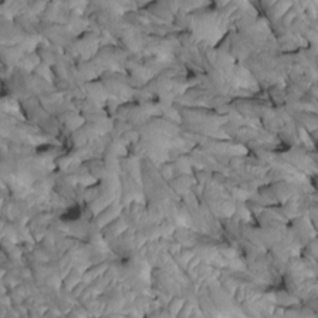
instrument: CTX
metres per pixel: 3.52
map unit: Htu
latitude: 1.1214
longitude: 145.9178
